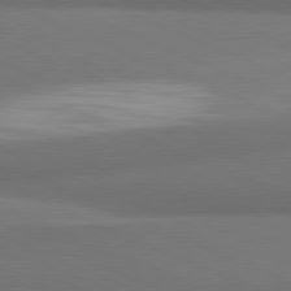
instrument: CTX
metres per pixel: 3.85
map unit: lApd
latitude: 81.8016
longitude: 163.6533
